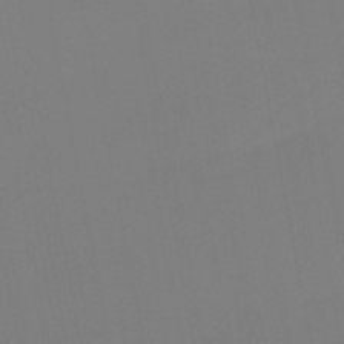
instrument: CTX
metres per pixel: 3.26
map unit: lHb
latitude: -46.2739
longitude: 75.3888
